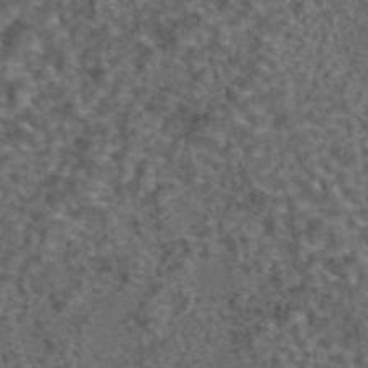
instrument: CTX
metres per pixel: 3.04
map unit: eAb
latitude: 43.8772
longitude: 107.1054
